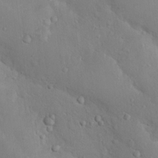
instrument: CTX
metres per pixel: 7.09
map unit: Nhu
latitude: 15.1593
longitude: -29.6316
